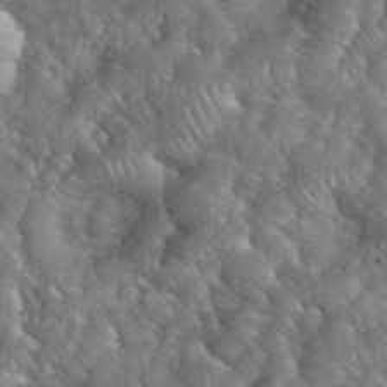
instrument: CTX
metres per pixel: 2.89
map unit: eHh
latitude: 39.6694
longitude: -57.5371
